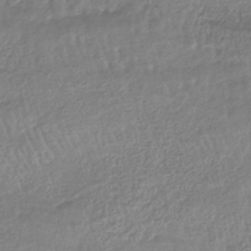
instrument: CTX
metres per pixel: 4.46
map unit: lHb
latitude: -40.8030
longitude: 68.6329
